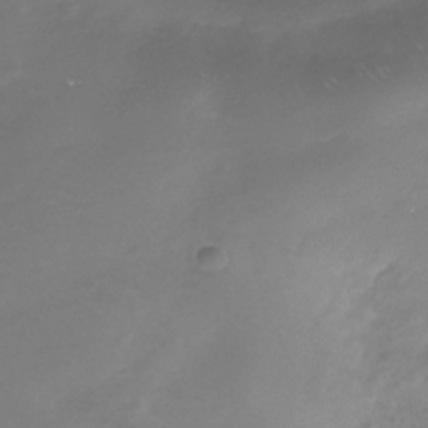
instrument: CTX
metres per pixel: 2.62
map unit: Nhe
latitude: -35.2565
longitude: -92.2711
